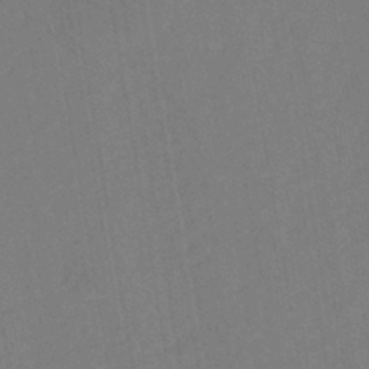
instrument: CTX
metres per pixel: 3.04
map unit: eHh
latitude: -42.8596
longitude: -31.9339
